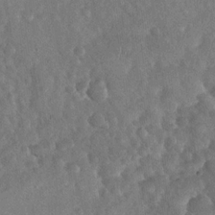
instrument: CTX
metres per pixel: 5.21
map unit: Nhu
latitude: -30.2361
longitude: -60.5545
